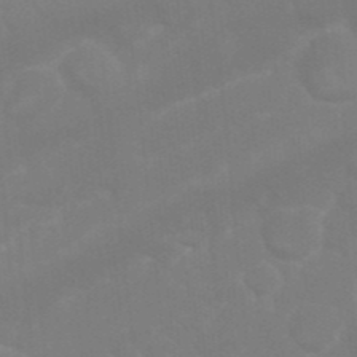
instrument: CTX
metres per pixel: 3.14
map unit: Nhu
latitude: 26.4223
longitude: -61.7827
